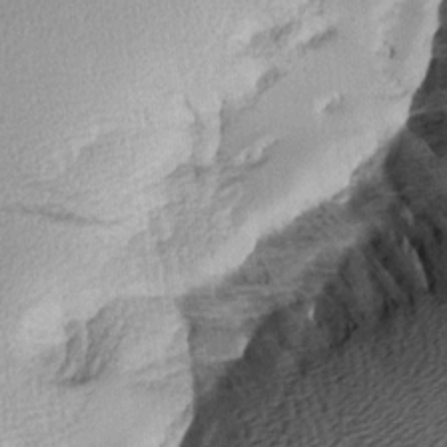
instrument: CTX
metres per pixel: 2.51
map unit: Aa
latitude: 8.6491
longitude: -141.1592
